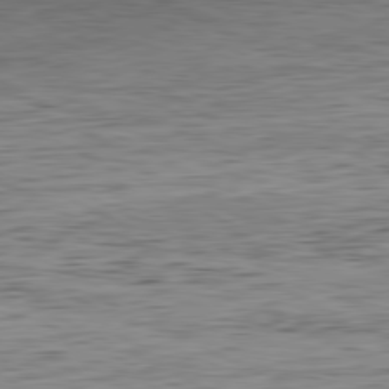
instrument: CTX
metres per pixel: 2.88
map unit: Hpe
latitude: -81.2187
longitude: 11.3132
